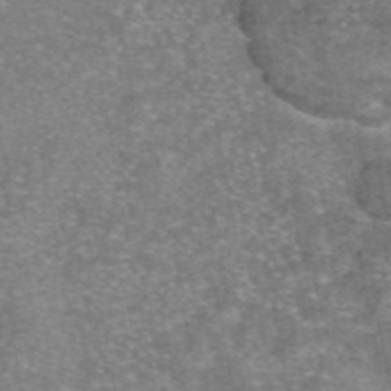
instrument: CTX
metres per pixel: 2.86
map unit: eAb
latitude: 46.5168
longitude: 103.9367
